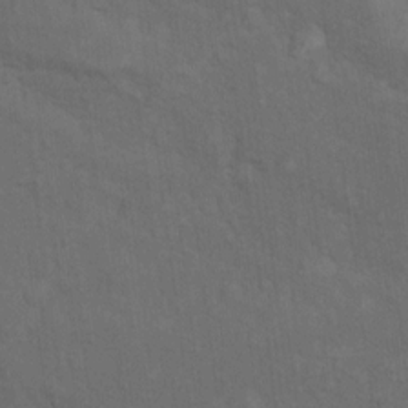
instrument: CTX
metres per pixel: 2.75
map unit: Nhu
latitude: 10.1578
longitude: -25.7449
